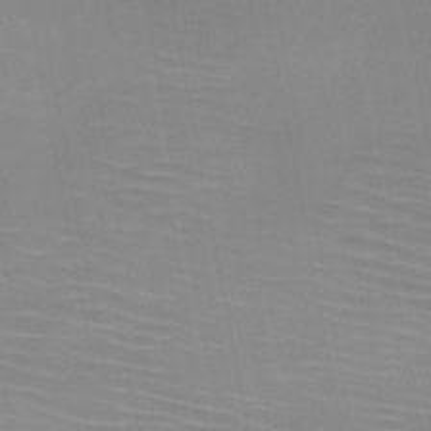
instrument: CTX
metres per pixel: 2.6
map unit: HNb
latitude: -46.4629
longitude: -44.8002
